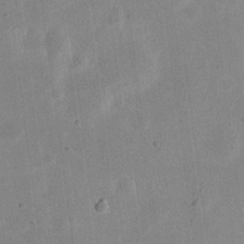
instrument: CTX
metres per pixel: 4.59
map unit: eHh
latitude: 20.8380
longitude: -69.7639
